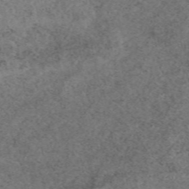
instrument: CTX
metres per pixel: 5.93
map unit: eAb
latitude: 49.8205
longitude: 108.3873
